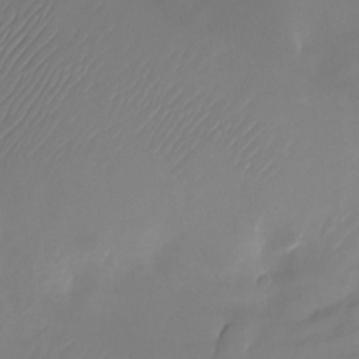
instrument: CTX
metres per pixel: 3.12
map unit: Nhu
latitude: -23.3699
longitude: -71.9339
